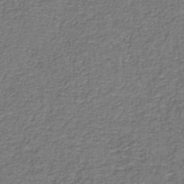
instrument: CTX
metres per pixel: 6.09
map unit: HNb
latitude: -37.1809
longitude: 51.0486
